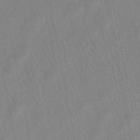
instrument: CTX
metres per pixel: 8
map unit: lHb
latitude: -49.2943
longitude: 72.0094
